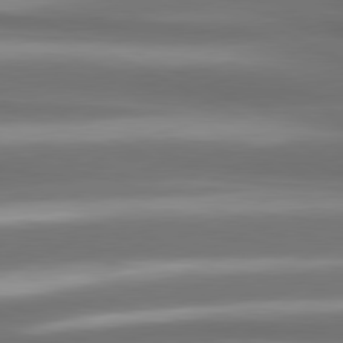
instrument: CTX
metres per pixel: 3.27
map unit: lApd
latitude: 80.7057
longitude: -141.8961
